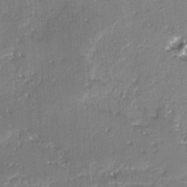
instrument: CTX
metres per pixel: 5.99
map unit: lAvf
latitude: -4.6518
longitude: -113.6694
